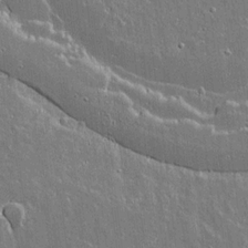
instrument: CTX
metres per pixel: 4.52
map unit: lAvf
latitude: 15.3482
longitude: -128.4601
